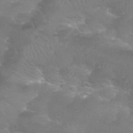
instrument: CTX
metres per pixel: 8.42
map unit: Nhu
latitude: 25.0836
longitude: -52.9514
